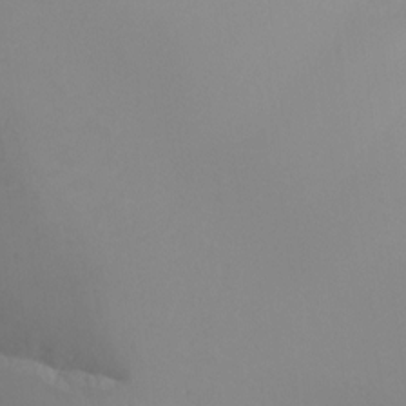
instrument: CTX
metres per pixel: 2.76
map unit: Ht
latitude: -16.5196
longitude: -47.8395
